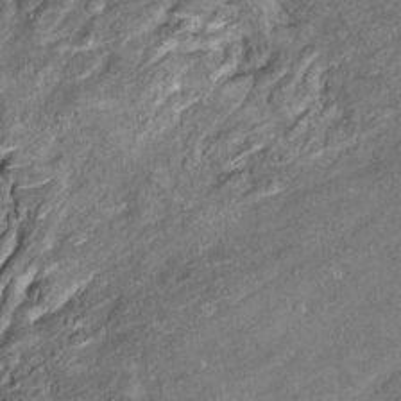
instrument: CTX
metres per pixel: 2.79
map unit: Hto
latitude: 10.9325
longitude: -36.5168
